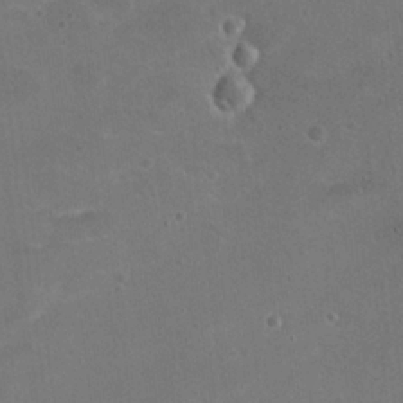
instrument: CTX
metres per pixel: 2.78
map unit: Nhu
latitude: 17.3104
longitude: -30.6680
